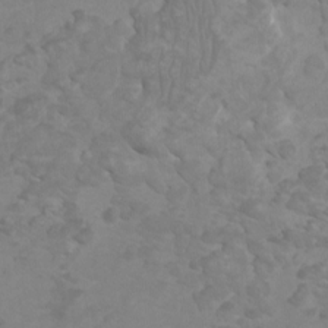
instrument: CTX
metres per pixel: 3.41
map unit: HNhu
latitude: 2.1389
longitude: -1.8583
